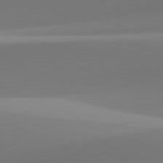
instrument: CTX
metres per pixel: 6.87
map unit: lApd
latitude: 81.9528
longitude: 144.6519
